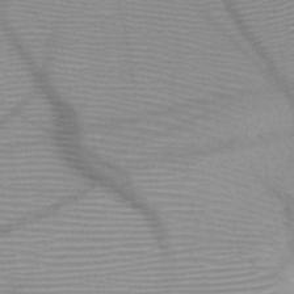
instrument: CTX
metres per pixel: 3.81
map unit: HNb
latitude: -46.6140
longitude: -41.0080
